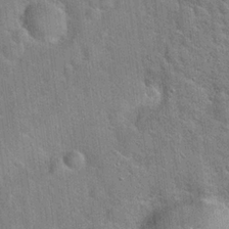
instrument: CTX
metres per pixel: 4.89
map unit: Hto
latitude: 20.2712
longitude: -51.5749
